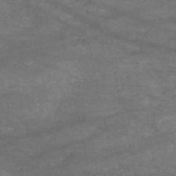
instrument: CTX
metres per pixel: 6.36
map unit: HNb
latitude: -52.6329
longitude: -38.9514
